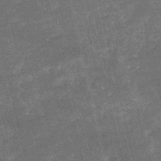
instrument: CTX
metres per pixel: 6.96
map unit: HNb
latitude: -52.1605
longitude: -40.3845
